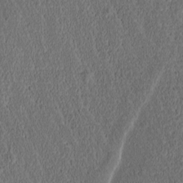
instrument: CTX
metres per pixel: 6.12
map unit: Htu
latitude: -3.5399
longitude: 166.6329
